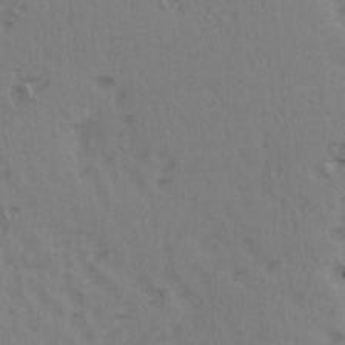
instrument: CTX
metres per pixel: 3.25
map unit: Ave
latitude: 14.8758
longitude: -105.1781
